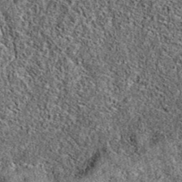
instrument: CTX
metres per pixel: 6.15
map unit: eAb
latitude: 36.9891
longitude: 106.3306
